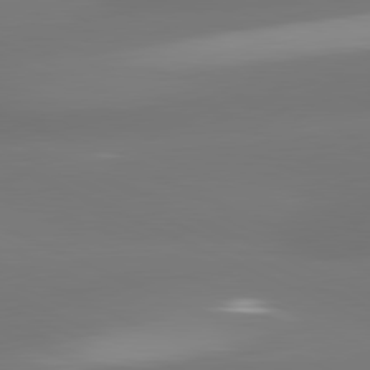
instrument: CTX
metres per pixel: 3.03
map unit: lApd
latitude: 81.4237
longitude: -165.4237
